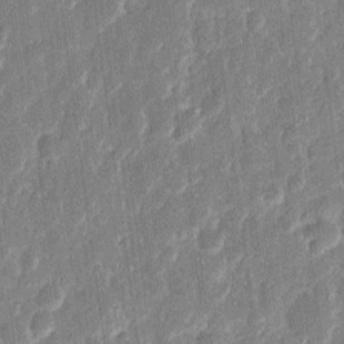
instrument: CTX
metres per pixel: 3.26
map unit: eHh
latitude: 11.1970
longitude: -70.7246
